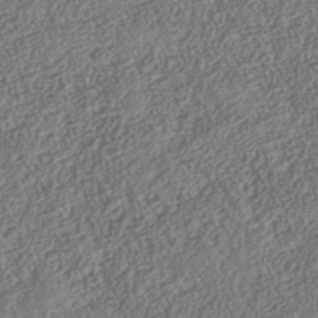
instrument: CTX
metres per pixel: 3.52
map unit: Nhe
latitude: -41.4832
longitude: -111.6505
